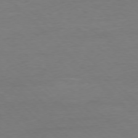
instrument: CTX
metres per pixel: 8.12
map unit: Ap
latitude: -77.7478
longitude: -82.4978
